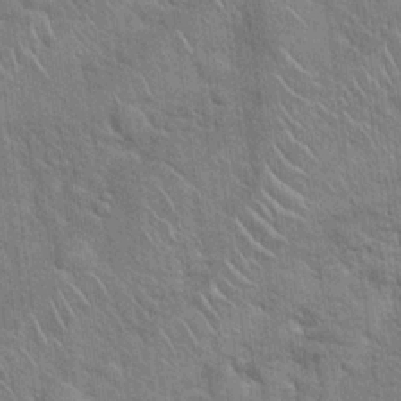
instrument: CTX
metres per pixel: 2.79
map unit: Hto
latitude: 18.9702
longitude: -52.3090
